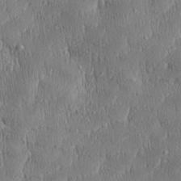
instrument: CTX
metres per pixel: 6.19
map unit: Aa
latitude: 28.4601
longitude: -138.0822
